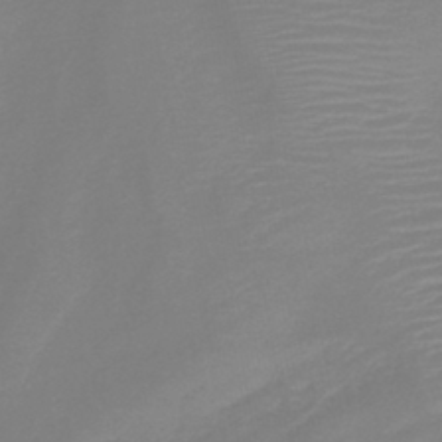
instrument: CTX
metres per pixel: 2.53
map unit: lHb
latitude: -41.8044
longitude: 77.5966
